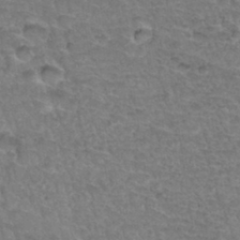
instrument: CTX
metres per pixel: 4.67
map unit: Hto
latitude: 34.4790
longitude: -46.5924
